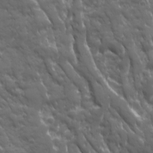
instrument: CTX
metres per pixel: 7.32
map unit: Ave
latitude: 19.2537
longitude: -133.7450
